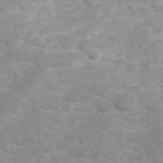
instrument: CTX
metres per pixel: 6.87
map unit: Hve
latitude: 32.0822
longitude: 151.8611
